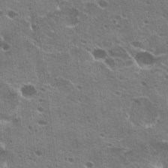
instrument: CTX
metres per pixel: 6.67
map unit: Hto
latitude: 23.2726
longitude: -42.2712
